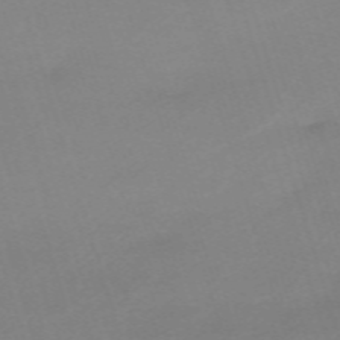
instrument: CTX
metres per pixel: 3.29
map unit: eHh
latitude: -62.5762
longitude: 48.9731
